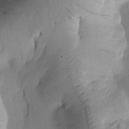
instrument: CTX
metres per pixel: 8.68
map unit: Htu
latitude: 1.9339
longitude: 176.5007
